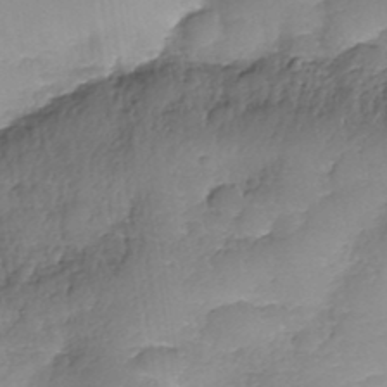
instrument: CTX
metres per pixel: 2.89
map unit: Nhe
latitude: -37.3698
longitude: -148.0633
